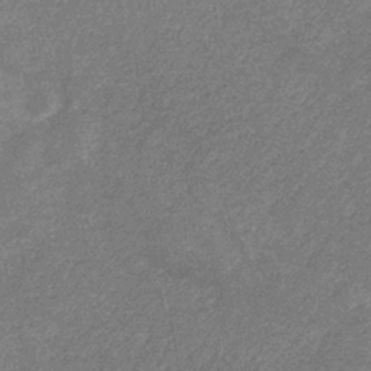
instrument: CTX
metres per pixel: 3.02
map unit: lHb
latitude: -32.6708
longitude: 69.2564
